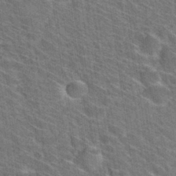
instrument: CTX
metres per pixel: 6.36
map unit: Hto
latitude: 31.6316
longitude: -44.6112
